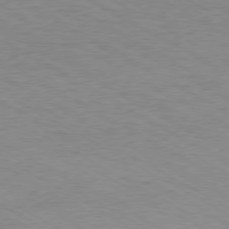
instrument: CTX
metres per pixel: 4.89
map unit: Hpe
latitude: -80.4251
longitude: 17.5022
